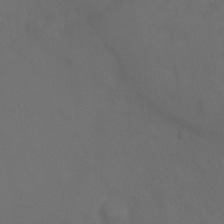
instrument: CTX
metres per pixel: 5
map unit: Ht
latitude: 1.5749
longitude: -34.3467
